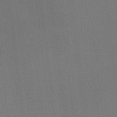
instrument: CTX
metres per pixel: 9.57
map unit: Hto
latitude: -11.1053
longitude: -38.2711
